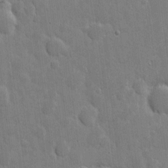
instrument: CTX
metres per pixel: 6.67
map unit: eHh
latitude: 6.2145
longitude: -70.7624
